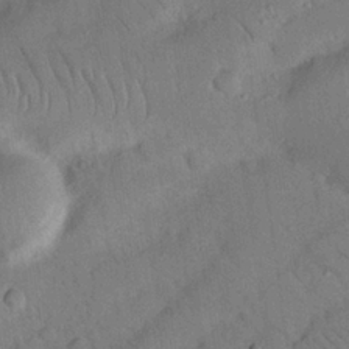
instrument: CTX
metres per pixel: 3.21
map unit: Nhu
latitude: 23.8394
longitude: -73.9528
